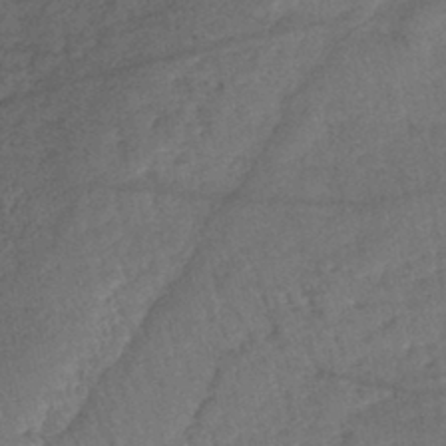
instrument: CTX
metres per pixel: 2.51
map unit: lHb
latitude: -41.3321
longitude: 69.1620
